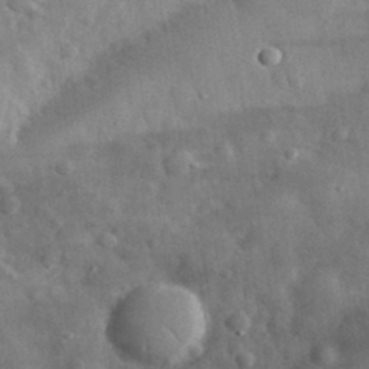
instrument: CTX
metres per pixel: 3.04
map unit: eHh
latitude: 32.1389
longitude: -72.5735
